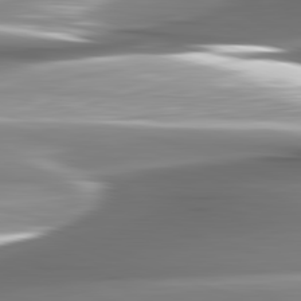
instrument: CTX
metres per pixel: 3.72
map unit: lApd
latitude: 82.6679
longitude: -141.1403
